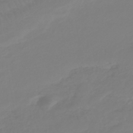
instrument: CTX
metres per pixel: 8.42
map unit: lHb
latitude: -42.8408
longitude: 60.3495
